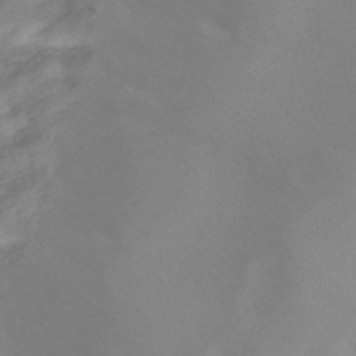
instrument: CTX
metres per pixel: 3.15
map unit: HNhu
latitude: -40.5385
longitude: 93.4265
